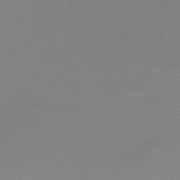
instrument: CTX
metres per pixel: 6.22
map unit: lHb
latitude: -48.5952
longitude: 65.5966
